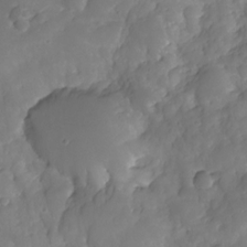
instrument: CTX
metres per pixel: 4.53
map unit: HNhu
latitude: -25.2565
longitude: 49.3510
